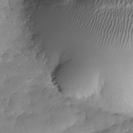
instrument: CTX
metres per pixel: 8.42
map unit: Nhe
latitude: -38.1795
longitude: -147.5372
